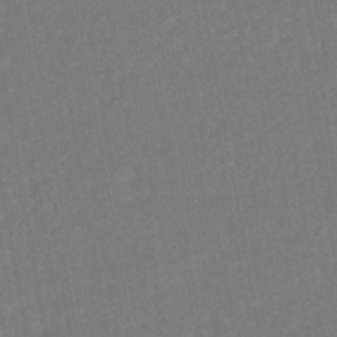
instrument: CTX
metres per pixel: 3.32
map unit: HNhu
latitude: -45.3132
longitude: 104.2550
